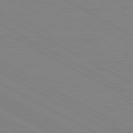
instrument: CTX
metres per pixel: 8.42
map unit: lApd
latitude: 80.8947
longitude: 151.5777
